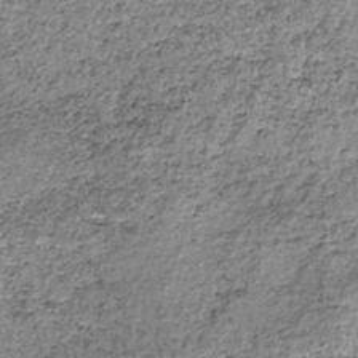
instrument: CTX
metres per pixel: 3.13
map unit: lHb
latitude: -37.8422
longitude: 65.2754
